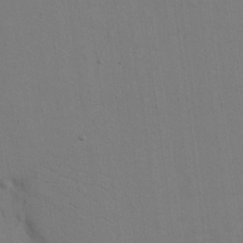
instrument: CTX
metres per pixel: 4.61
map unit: eHh
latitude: 17.6127
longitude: -67.1781
